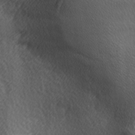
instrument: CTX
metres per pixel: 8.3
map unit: lAa
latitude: -6.0850
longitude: -121.8395
